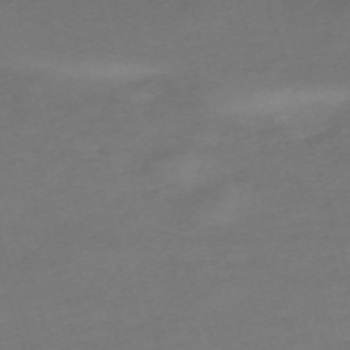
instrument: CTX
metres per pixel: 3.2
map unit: eHh
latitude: -62.9352
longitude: 52.8597
